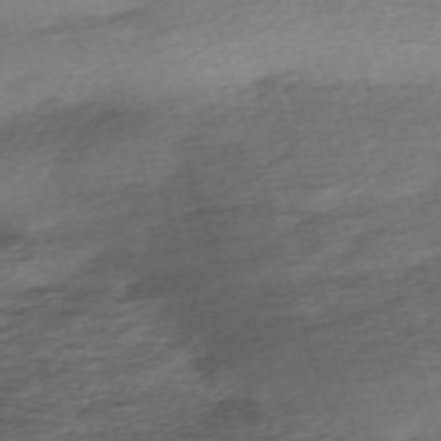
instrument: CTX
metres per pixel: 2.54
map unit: eHh
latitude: -62.2739
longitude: 53.6910
